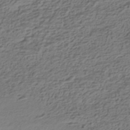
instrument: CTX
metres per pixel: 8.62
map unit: HNhu
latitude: -42.2550
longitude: 101.5021
